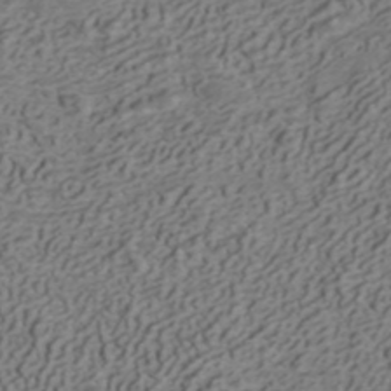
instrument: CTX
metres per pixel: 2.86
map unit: ANa
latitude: 42.1200
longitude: 30.1794
